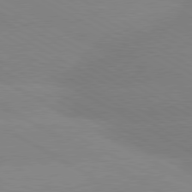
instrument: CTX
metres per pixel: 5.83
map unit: lApd
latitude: 80.0633
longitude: -153.6127
